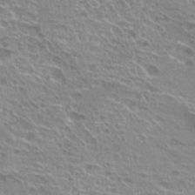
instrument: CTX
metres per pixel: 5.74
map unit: Hto
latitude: 22.7057
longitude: -40.1766
